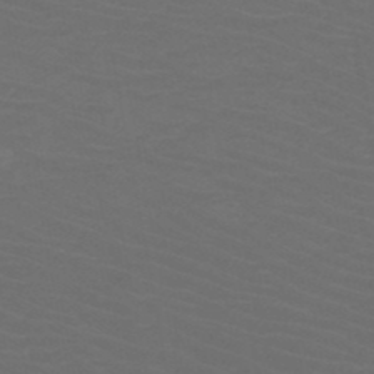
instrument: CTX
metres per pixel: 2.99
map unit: HNb
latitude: -49.6911
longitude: -46.2145
